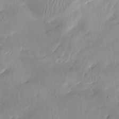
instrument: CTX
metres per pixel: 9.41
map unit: Htu
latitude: -7.9556
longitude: -67.3103
